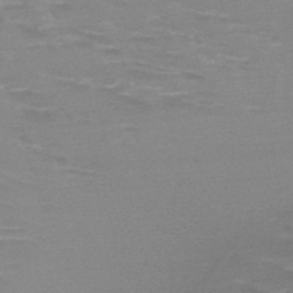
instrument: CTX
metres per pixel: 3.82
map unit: HNb
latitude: -48.5574
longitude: -49.0836
